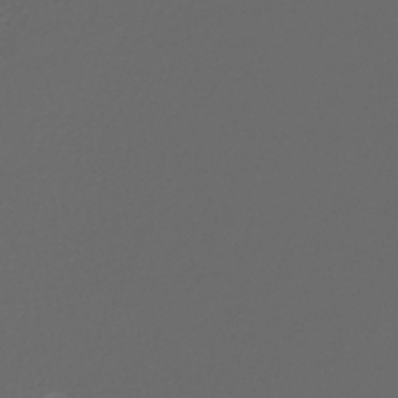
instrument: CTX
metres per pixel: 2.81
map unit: lHb
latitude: -43.5966
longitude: 71.4832
